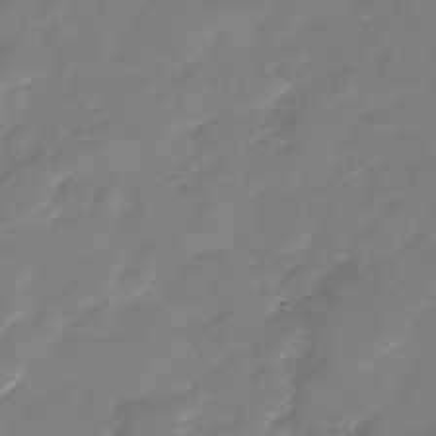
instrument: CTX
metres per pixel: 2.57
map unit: Nhu
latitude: -28.8975
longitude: -65.4804
